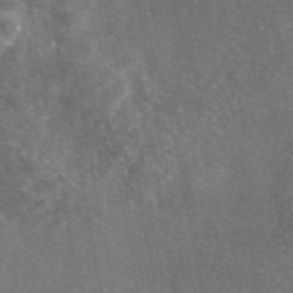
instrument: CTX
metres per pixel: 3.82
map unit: eAb
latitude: 46.5168
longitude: 111.9556
